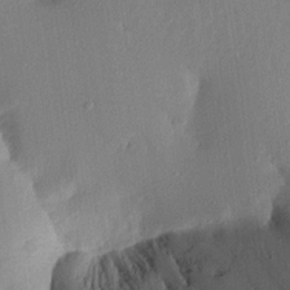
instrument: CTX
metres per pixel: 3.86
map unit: Aa
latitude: 20.5546
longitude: -146.7247
